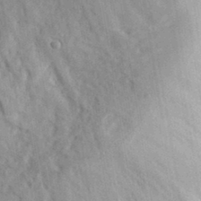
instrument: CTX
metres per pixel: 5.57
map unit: lHvf
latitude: 33.8016
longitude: -86.4223
